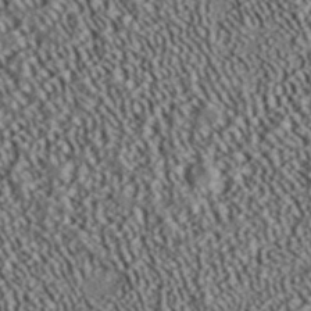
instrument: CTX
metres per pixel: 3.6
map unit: ANa
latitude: 39.6316
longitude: 30.2361
